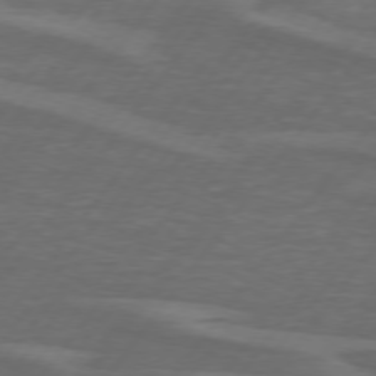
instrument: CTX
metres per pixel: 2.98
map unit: lApd
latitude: 74.7246
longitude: -78.5546
